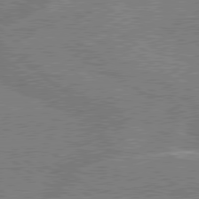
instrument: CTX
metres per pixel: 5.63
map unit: lApd
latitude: 79.3860
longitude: -144.7435
